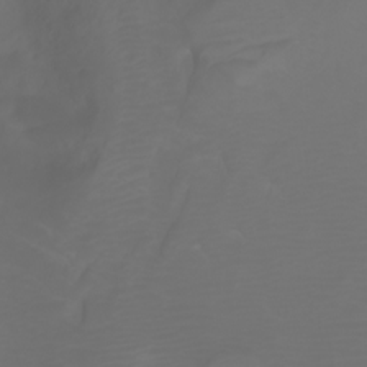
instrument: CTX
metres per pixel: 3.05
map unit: Ht
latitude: -3.1431
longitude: -61.5182
